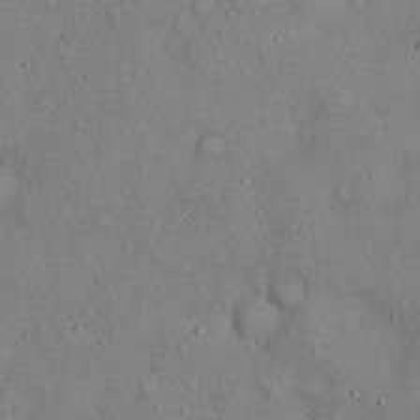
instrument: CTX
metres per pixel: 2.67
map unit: Hto
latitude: 18.4034
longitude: -60.3845
